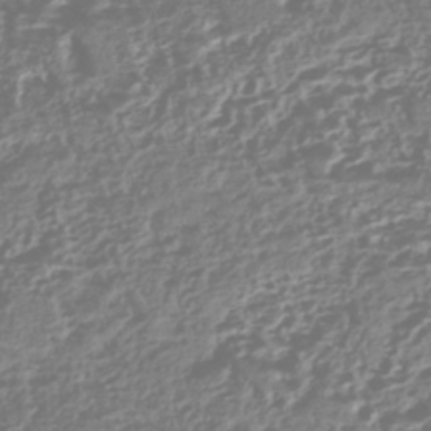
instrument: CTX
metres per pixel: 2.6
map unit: HNhu
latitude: -43.0675
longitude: 106.9164
